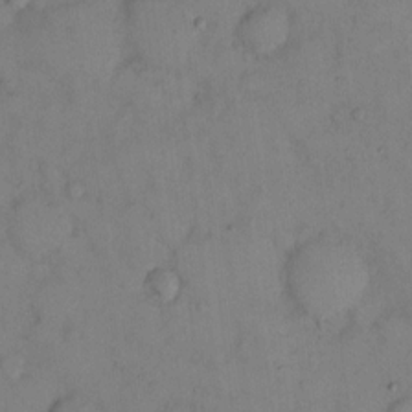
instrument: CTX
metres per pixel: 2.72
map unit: eHh
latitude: 13.7450
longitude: -61.9906
